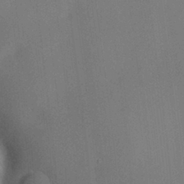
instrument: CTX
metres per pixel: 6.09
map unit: eHh
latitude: 25.5182
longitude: -70.5735
